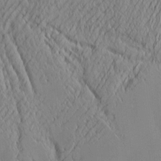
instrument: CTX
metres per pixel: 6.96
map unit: Nve
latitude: -9.7666
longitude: 173.9556
